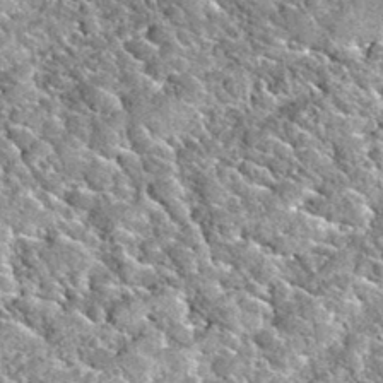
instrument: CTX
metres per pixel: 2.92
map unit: Hto
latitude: 35.5938
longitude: -52.3278
